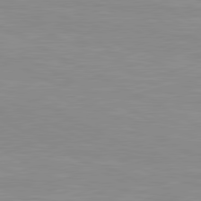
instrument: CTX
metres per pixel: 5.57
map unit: lApd
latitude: 80.7246
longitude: -172.0633
